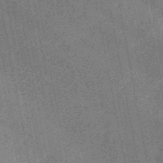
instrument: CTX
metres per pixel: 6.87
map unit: HNb
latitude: -52.5384
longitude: -49.4993
